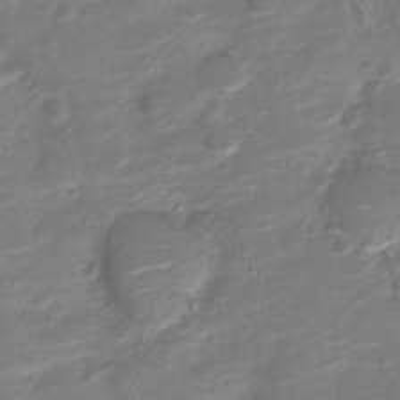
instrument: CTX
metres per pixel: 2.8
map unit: Nve
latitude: -20.0850
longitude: 103.4643
